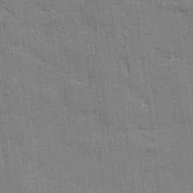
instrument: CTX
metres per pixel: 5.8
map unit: lHvf
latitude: 23.6316
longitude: 142.3684
